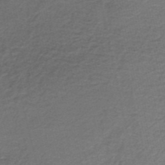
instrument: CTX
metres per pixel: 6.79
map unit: lHb
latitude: -35.4643
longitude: 61.0675
